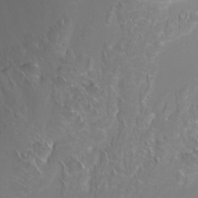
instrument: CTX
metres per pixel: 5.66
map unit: Nhu
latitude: -5.1053
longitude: -73.7261
